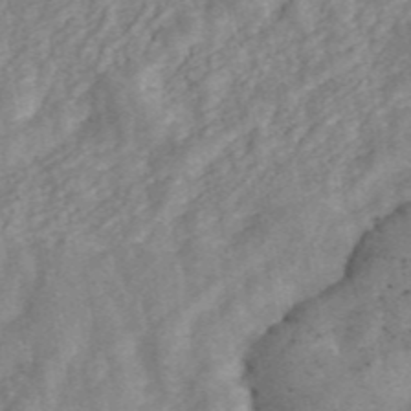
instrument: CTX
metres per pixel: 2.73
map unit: ANa
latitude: 45.9339
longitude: 23.9367
